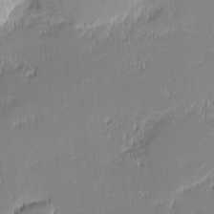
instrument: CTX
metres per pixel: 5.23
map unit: eHh
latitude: -2.9352
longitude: -82.5167
